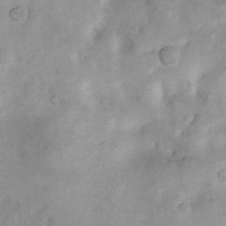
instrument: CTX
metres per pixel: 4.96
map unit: Nhu
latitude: 7.8016
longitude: -23.1592
